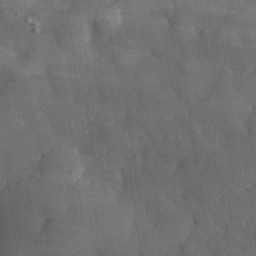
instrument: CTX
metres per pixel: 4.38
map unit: eHh
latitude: 31.6694
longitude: -70.5923
